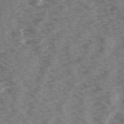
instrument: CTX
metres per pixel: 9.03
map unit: Ave
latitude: 14.6113
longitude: -103.2159
